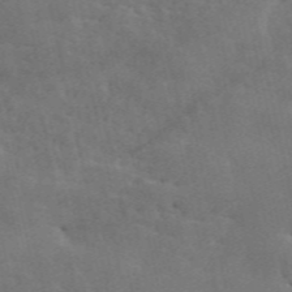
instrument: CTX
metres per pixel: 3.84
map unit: ANa
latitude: 50.1766
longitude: -81.8961
